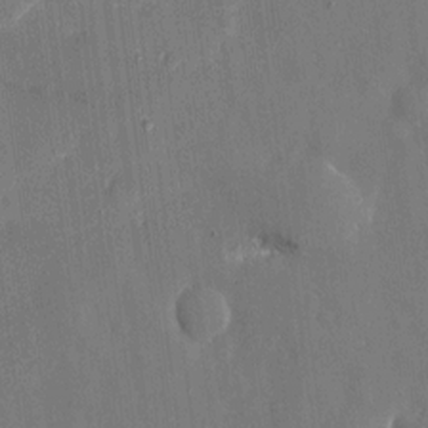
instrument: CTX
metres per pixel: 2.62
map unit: eHh
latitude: 10.5924
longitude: -69.9150
